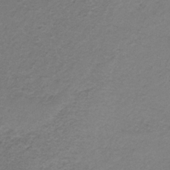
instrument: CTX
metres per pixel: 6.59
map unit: lHb
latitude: -34.8786
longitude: 61.6344
